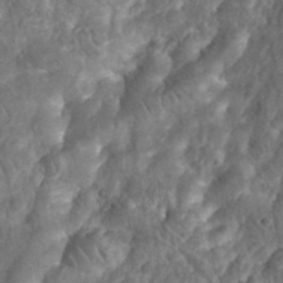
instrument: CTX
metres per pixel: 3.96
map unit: eHh
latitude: 38.1767
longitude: -58.2334
